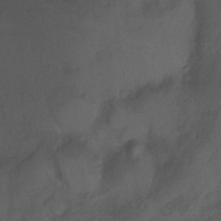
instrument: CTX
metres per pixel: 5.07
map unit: Ht
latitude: -11.1620
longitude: -34.2900
